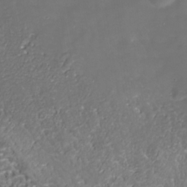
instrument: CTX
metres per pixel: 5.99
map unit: Nhe
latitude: -35.6155
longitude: -90.4034
